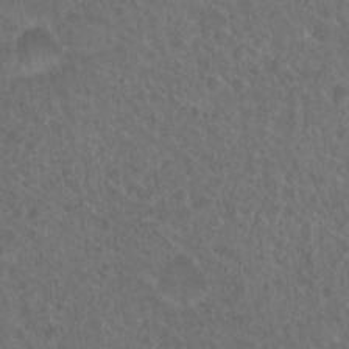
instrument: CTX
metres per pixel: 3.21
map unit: Hto
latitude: 19.3859
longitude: -40.2522
